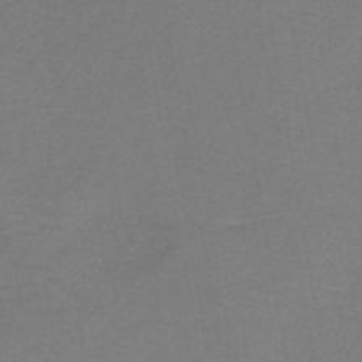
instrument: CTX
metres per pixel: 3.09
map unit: lHb
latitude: -42.3117
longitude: 76.6330
